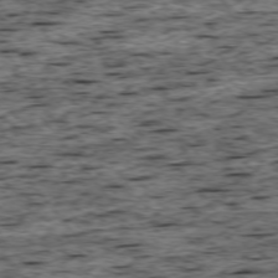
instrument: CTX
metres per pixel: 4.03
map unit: Ap
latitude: -75.5022
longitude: -92.5923
